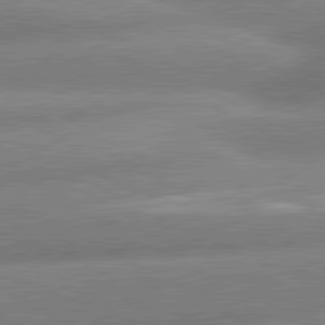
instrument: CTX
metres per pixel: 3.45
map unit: lApd
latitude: 80.9136
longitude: -162.8758
